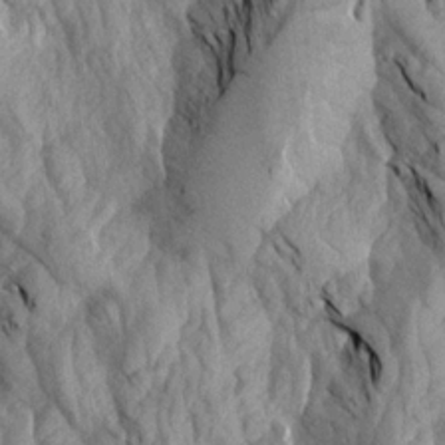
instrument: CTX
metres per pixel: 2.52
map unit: Aa
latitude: 19.1781
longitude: -145.9150
